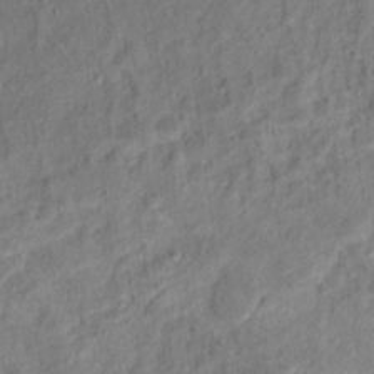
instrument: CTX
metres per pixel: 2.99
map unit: Ht
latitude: 14.7436
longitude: -37.3860
